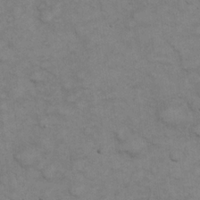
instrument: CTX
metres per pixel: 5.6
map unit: eHh
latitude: 22.6490
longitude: -59.2348
